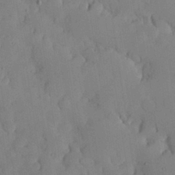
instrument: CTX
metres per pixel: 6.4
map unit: lHvf
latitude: 19.0458
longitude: -112.4979
